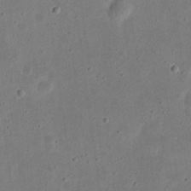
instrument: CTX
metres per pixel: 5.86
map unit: eHh
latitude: 23.3293
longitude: -68.9892
